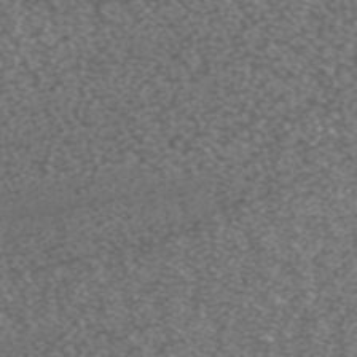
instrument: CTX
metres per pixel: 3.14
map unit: ANa
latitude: 42.0822
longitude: 26.0283
